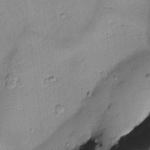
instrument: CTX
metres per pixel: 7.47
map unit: Htu
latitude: -0.4251
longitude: 172.8408
